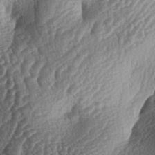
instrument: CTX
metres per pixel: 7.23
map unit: lAa
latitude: -4.4818
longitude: -128.0444
